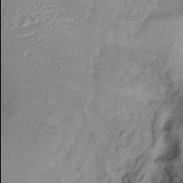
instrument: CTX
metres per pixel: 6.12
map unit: Nhu
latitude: 1.3670
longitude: -13.9906
